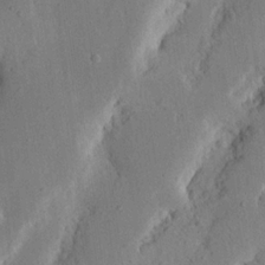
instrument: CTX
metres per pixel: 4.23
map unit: Nhu
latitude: 19.5560
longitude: -74.8947
